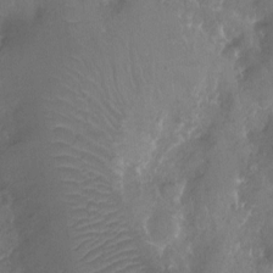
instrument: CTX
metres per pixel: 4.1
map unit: Ht
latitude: -11.7856
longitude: -43.3860
